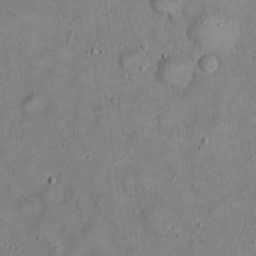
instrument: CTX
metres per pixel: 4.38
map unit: eHh
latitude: 20.8002
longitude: -59.8583
